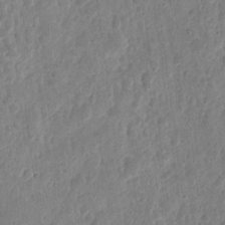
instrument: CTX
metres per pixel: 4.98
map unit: eHh
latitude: 10.3090
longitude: -73.3293
